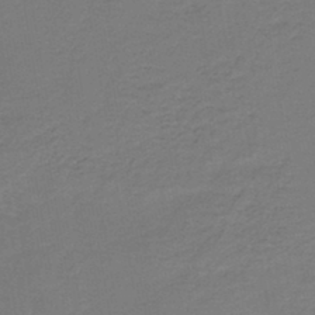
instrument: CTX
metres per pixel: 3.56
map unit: HNb
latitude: -43.0864
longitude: 49.7100
